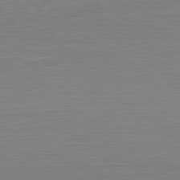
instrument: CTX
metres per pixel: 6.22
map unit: Hpe
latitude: -81.5588
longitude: 9.0864
